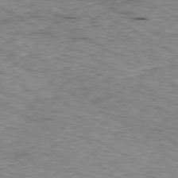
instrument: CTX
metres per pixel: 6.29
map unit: Ap
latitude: -80.5952
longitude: -50.8002
